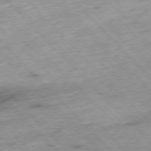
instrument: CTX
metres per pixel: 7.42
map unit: Hpe
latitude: -77.0486
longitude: -15.9151
